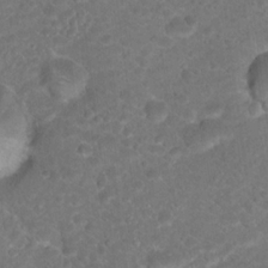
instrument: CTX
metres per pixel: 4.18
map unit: Hto
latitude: 18.4034
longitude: -37.3860
